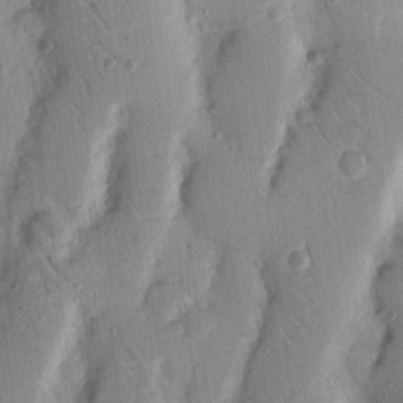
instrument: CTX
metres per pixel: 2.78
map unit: Nhu
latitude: 17.1025
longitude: -78.2334
